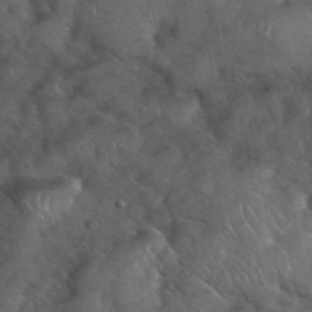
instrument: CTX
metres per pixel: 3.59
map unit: eHh
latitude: 39.5938
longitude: -56.8757
